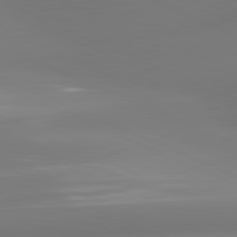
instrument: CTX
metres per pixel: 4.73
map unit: lApd
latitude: 81.4426
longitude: -166.2522
